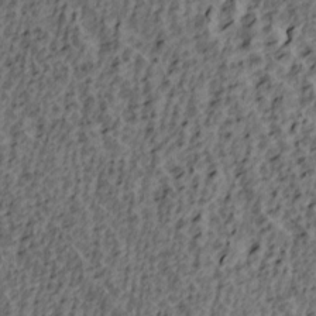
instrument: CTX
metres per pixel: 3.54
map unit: lAa
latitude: 4.2900
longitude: -113.4804
